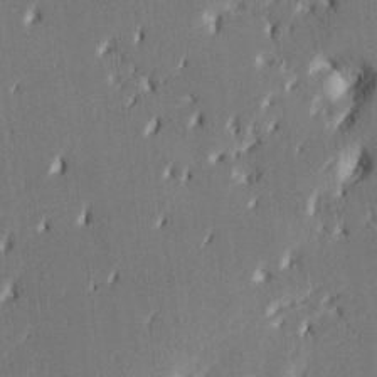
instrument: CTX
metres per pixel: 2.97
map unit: HNhu
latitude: 8.5546
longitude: -5.2537
